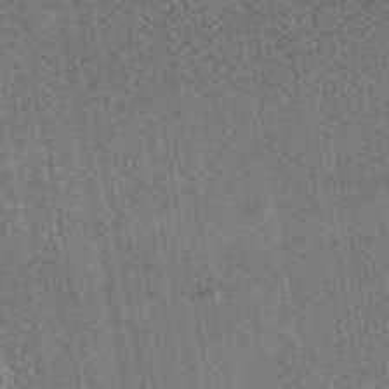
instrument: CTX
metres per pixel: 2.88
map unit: eAb
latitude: 46.7247
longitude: 107.3699
